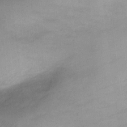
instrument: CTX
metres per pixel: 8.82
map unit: Ht
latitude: -2.6518
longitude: -28.7813
